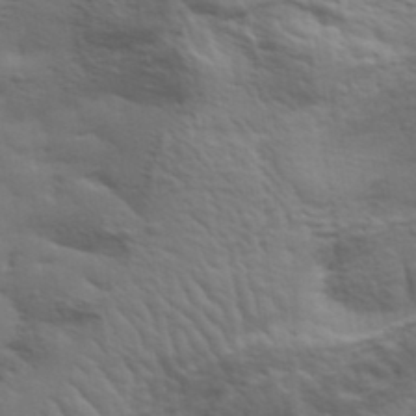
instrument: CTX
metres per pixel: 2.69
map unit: eHh
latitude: 36.5357
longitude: -81.0458
